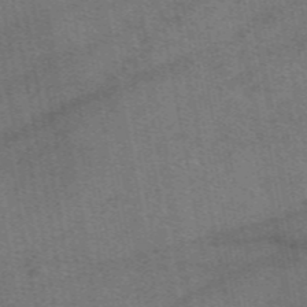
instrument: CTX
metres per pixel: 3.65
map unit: eAb
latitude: 49.0081
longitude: 113.1998
